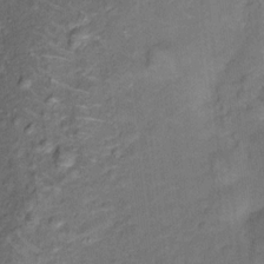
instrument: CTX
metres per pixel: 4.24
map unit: Ht
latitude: 14.1389
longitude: -40.3845
